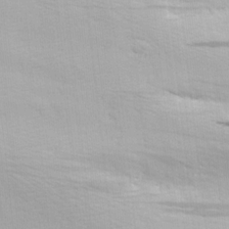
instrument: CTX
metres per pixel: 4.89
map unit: Hve
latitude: 23.9906
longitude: -96.9136
